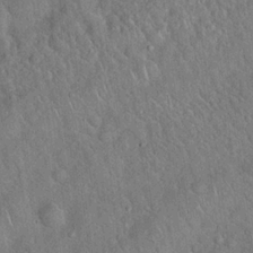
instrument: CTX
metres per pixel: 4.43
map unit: Hto
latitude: 19.1214
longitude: -52.4790
